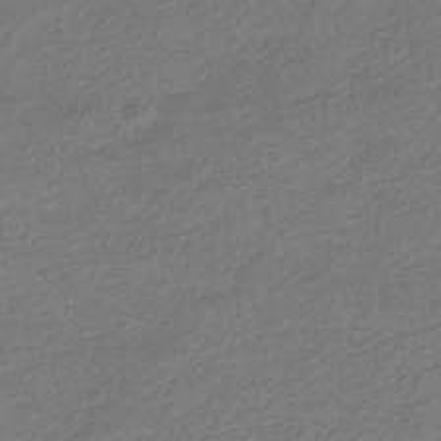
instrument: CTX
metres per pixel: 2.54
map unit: HNhu
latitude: -41.1242
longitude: 97.0676
